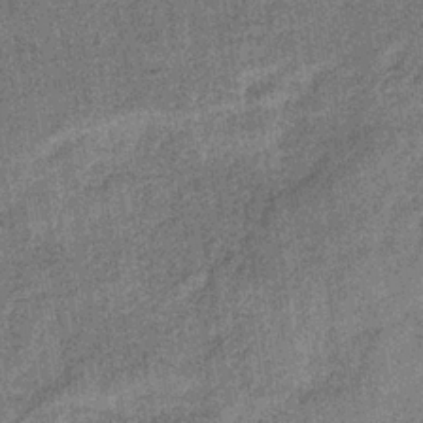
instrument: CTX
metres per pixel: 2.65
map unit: lHb
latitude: -35.9556
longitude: 64.1984
